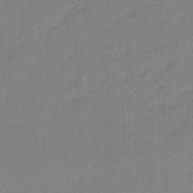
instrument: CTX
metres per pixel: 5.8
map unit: eHb
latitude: -47.5021
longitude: 89.1809
